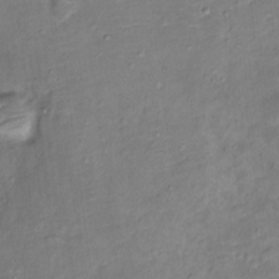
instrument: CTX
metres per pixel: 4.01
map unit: Ht
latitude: 11.1025
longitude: -40.2333
